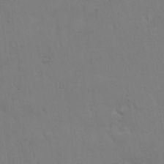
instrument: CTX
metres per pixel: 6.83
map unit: Hto
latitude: 17.2159
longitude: -59.9150
